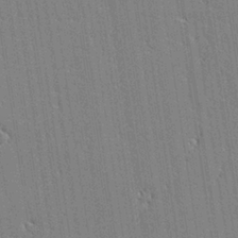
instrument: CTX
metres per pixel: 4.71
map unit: lAvf
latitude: 0.1766
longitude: -108.1577
